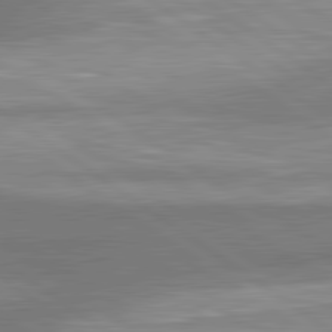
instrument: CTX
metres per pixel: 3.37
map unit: lApd
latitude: 81.4048
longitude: -176.0822
